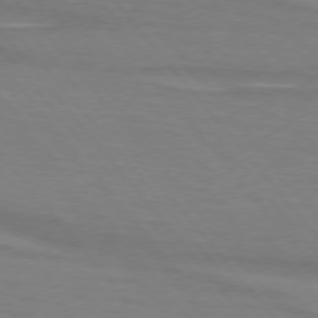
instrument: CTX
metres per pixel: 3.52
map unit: lApd
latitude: 75.0270
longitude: -80.7435
